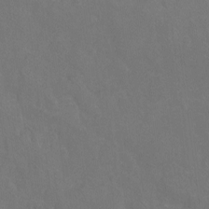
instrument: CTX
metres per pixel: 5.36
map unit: Nhu
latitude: -17.0865
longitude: -50.1200
